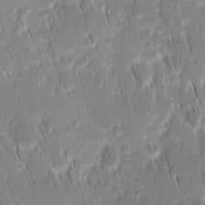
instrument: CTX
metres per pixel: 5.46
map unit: Ave
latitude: 9.1025
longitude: -105.0081
